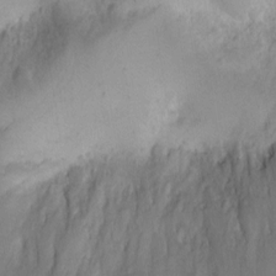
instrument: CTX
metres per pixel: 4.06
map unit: eHh
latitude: 11.4616
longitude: -68.1578
